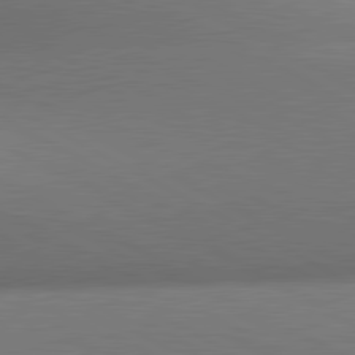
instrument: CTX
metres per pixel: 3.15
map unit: lApd
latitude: 81.0836
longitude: 135.7667
